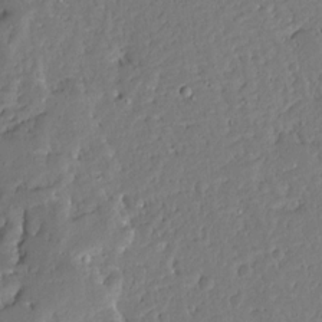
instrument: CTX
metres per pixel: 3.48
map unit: Ave
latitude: 13.0648
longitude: -137.6694
